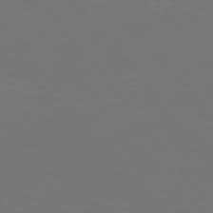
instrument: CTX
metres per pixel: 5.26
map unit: Hpe
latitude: 75.6883
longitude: -126.9136
